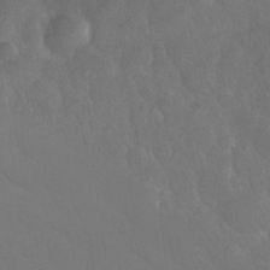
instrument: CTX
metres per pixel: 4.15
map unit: Nhu
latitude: 26.6869
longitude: -56.8568
